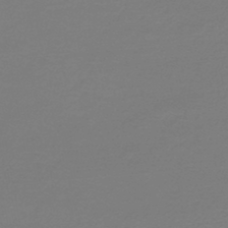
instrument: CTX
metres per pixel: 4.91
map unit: HNb
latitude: -46.2361
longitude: 53.8422
